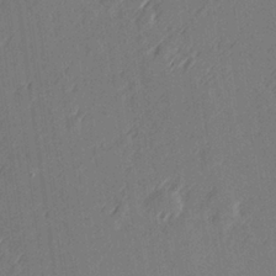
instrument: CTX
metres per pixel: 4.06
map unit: Hve
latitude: 26.5735
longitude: 145.4077
